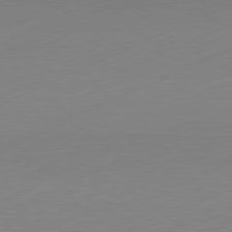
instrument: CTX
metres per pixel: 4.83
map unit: Hpe
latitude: -81.8800
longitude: 12.2551
